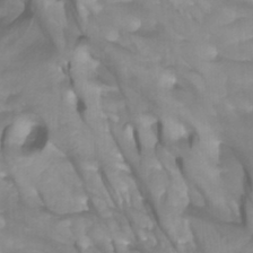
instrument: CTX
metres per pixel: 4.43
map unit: Htu
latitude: -4.8786
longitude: -76.8002
